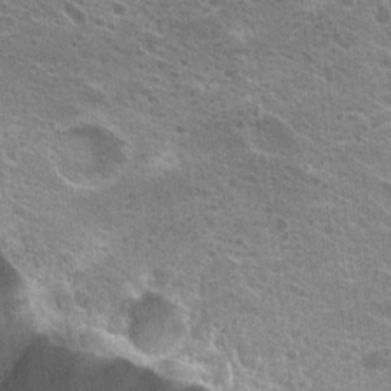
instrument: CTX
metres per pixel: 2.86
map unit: Hto
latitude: 23.3293
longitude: -42.0633
